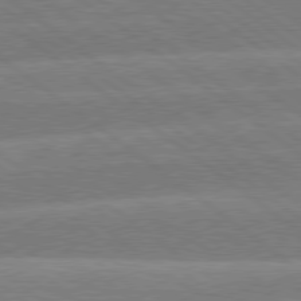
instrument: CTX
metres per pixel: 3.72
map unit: Hpe
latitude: 78.8191
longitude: -154.0633
